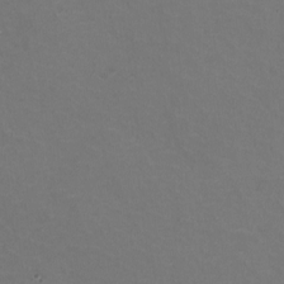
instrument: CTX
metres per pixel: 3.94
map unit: HNhu
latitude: -1.3888
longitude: -2.8569
